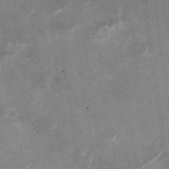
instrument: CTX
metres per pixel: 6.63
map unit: Nhu
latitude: -28.3495
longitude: -75.1781
